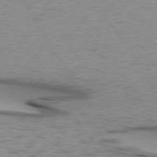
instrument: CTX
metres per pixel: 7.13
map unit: lApd
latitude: 74.3278
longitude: -50.7813
